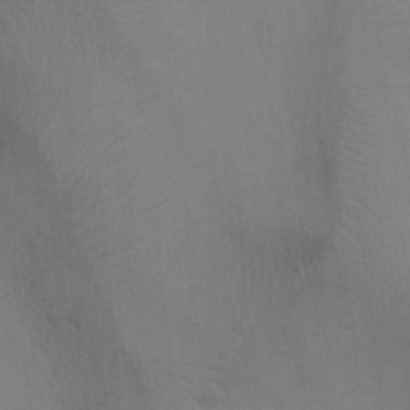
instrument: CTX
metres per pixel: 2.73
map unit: Ht
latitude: -4.2550
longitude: -17.2726
